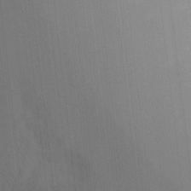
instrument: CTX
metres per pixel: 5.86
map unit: Ht
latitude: 2.6301
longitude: -28.2522
